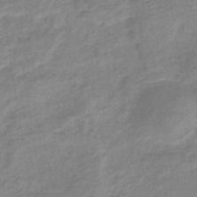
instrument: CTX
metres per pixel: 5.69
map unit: eHb
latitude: -41.3887
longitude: 83.6722
